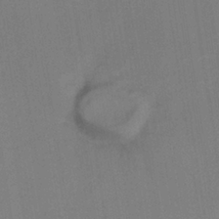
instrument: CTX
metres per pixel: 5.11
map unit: lHb
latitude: -35.3888
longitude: 66.9542
